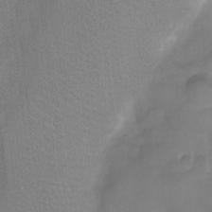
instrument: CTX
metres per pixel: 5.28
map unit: Ht
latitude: -5.6155
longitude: -19.7071
